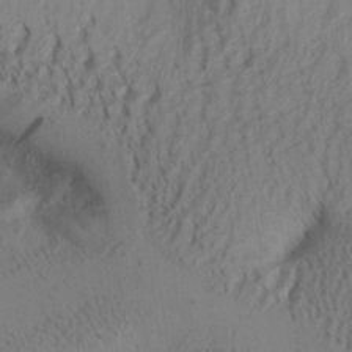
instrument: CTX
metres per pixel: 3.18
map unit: Aa
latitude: 27.8206
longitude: -131.2348
